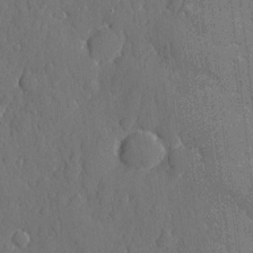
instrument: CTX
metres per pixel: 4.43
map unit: eHh
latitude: 6.1200
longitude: -74.6679
